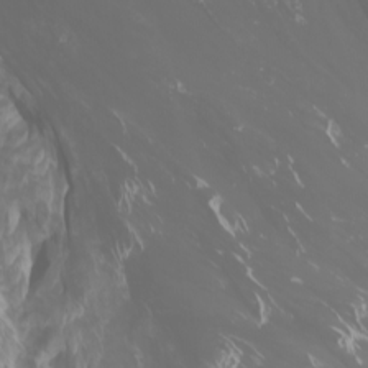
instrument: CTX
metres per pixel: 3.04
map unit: Htu
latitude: -1.0109
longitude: -75.3671
